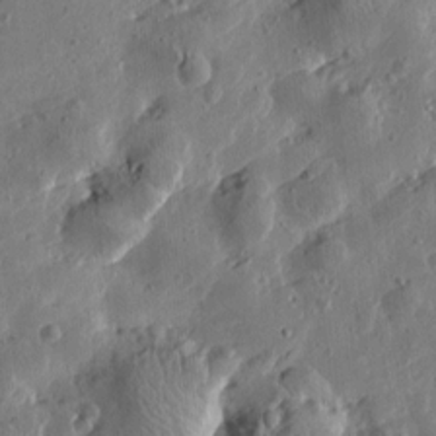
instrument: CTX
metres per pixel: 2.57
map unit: Htu
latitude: 0.5545
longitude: -177.9339
